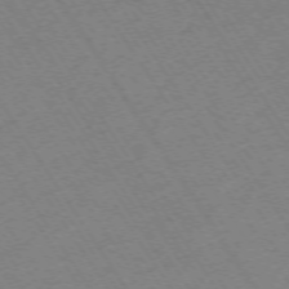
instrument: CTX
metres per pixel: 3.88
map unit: Ap
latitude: -73.2376
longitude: -71.1970
